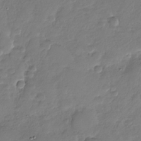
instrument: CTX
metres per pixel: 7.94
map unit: Nhu
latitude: -30.0850
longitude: -61.6127
